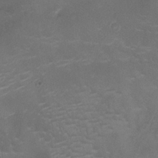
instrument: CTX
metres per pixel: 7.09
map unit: Ht
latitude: -7.9745
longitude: -18.2333
